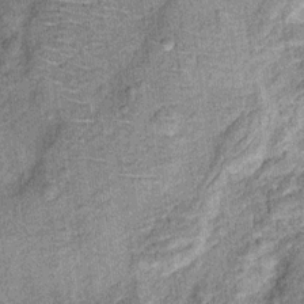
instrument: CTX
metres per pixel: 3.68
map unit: Ht
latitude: 10.9514
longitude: -38.5924
